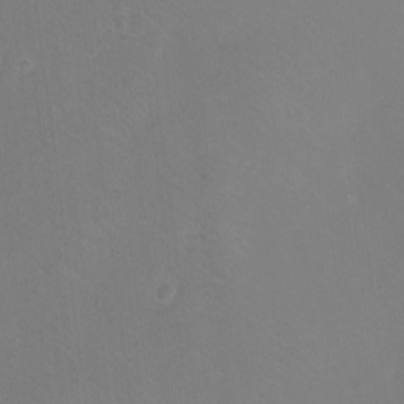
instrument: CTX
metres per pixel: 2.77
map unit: eHh
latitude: -10.9542
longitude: -64.8569
